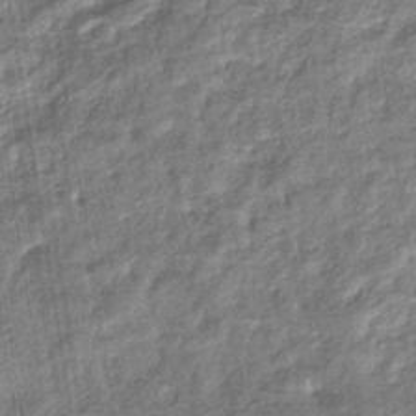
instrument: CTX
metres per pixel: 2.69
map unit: eHb
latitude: -36.8786
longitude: 79.6721
